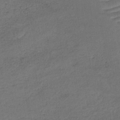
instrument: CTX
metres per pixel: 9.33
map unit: lHb
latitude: -35.2754
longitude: 63.7099
